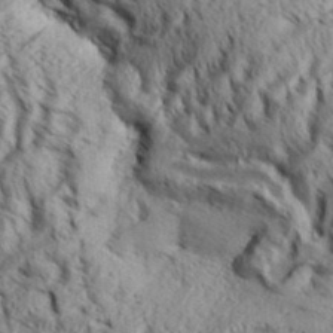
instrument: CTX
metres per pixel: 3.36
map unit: Aa
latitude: 33.3671
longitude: -137.0270
